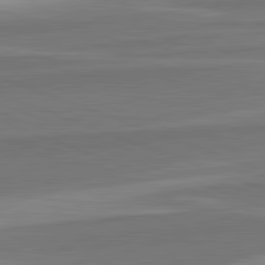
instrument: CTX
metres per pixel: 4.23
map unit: lApd
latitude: 82.5167
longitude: 137.2754
